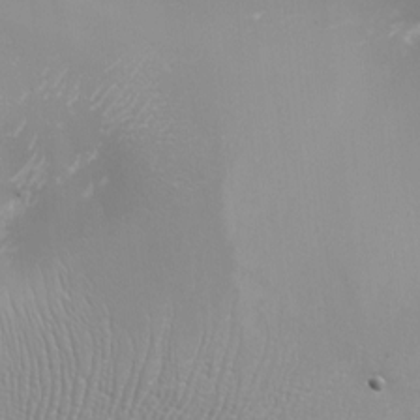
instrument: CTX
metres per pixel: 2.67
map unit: Nhu
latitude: -8.3873
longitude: -91.0836
